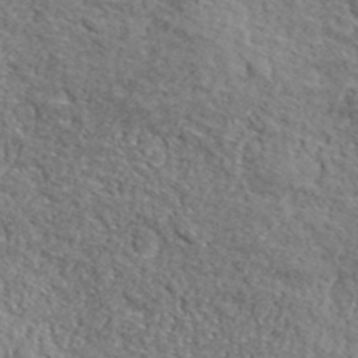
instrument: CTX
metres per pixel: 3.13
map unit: lHvf
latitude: 38.3467
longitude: -87.5560
